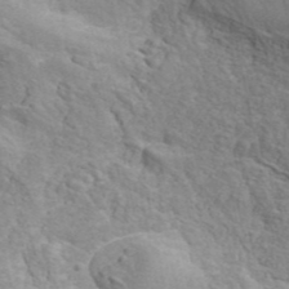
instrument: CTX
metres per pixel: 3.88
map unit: ANa
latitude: 41.2915
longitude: 51.1998
